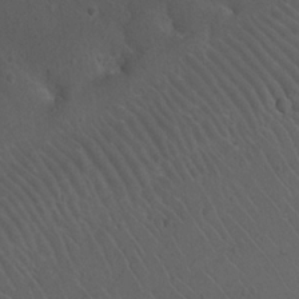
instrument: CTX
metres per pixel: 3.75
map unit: Nhu
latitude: 22.1767
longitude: -72.1578
